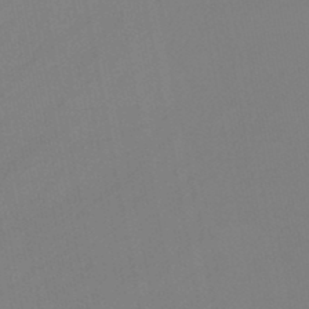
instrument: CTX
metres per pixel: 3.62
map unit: lHb
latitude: -46.0283
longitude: 75.4833
